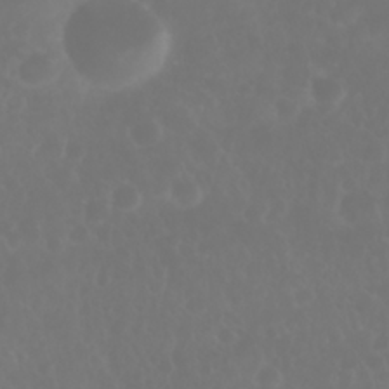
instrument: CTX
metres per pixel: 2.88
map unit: Nhu
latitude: 28.3089
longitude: -64.1389
